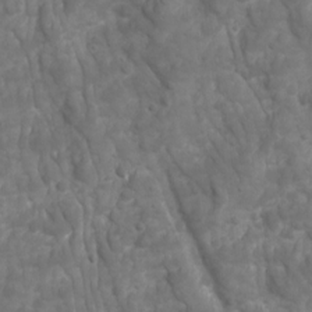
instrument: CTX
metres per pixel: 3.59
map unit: Ave
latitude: 16.9325
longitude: -132.6491
